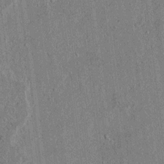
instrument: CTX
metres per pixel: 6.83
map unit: lAvf
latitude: 5.1970
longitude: 169.4265
